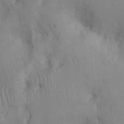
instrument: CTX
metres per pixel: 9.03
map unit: Ht
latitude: 0.6490
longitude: -13.5560
